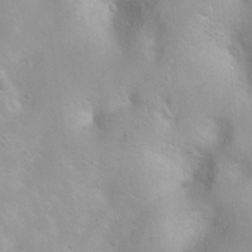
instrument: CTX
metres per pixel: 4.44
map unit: Ht
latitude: 3.3859
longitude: -26.1767
